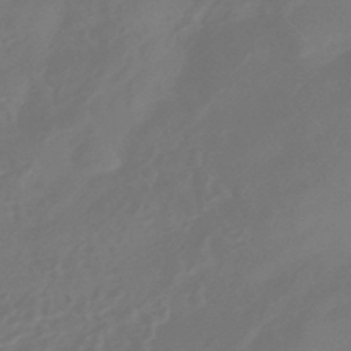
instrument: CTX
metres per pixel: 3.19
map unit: HNhu
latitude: -43.6154
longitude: 92.4062
